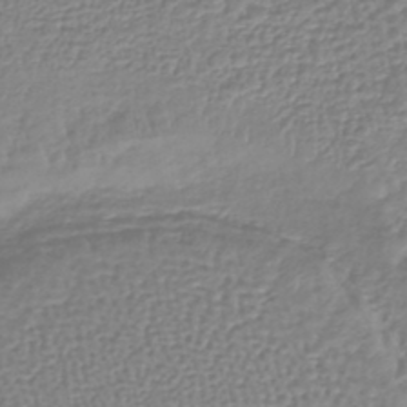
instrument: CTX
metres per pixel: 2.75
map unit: lHb
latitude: -42.6140
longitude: 72.1228
